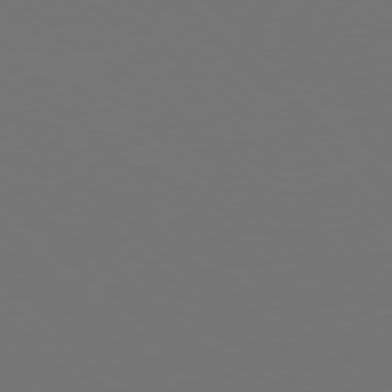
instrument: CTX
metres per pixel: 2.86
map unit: Hpe
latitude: 78.1011
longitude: -175.9339
